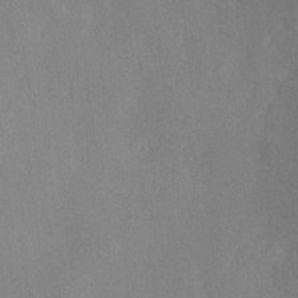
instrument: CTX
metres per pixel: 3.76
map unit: Ave
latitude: 2.1578
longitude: -111.7072
